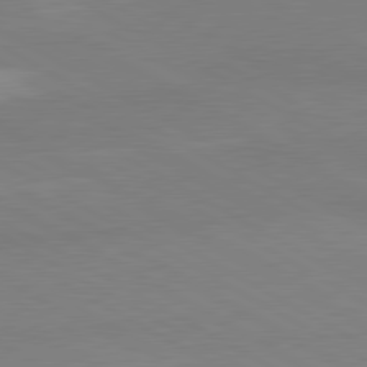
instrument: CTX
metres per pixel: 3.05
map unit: lApd
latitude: 80.6113
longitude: -179.3671
